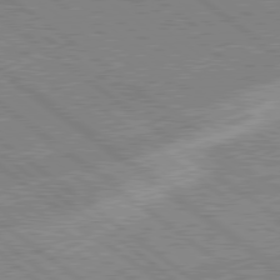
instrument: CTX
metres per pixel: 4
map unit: Hpe
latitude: 78.9703
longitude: -168.7246
